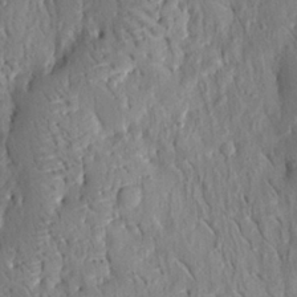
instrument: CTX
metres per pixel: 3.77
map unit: Ht
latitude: 9.4427
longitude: -78.2901
